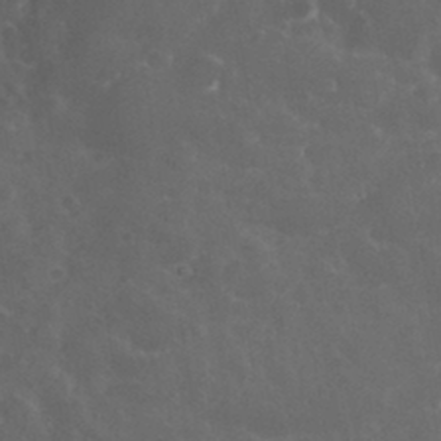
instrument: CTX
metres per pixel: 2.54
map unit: eHh
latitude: 33.1214
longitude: -61.3292
